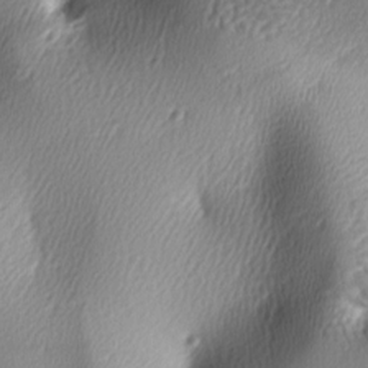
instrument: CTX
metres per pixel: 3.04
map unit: lAa
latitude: -5.8422
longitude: -122.7435
